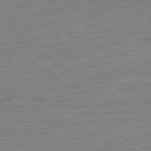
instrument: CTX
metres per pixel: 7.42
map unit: Ap
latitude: -81.5966
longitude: -77.3859
